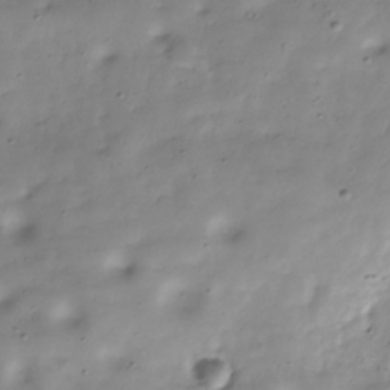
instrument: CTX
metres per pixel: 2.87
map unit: Hve
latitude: -30.6707
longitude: 91.0298
